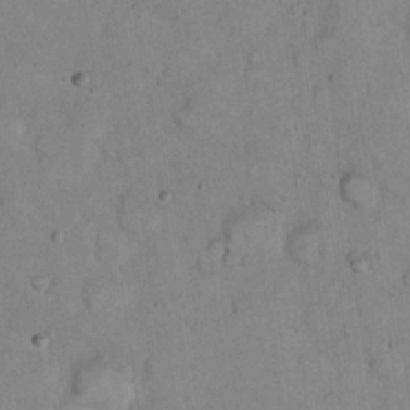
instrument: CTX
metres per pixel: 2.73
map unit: eHh
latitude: 22.8002
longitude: -58.7813
